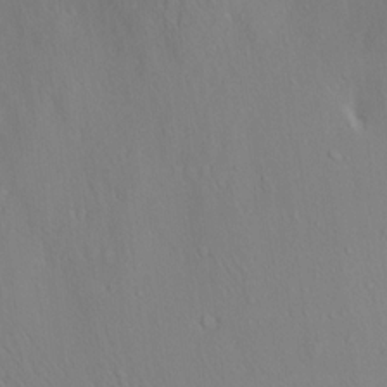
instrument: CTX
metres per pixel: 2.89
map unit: Aa
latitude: 12.6869
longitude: -142.6491
